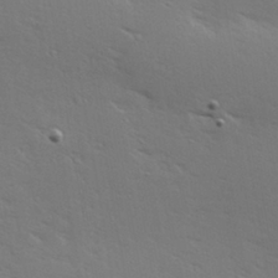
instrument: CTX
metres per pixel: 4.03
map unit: Hve
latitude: 24.3845
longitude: -97.9717
